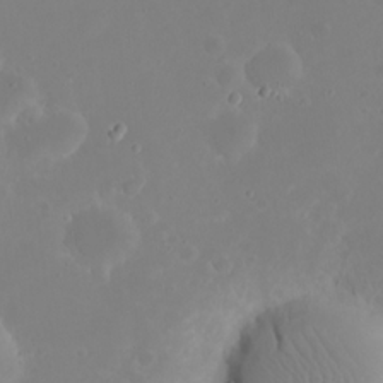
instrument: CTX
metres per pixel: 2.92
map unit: eHh
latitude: 21.5749
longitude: -63.4238
